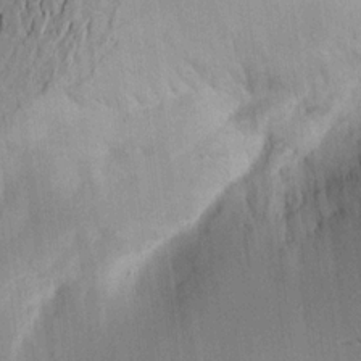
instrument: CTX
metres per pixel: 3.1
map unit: Aa
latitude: 15.5938
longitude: -148.1200
